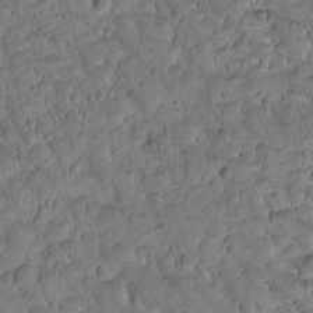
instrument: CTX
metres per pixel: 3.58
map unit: Htu
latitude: -2.9163
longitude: 172.1983
